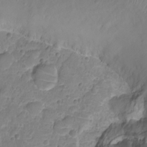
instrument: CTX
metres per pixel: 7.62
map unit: Nhu
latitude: -15.1431
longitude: -26.8380
